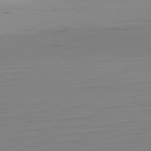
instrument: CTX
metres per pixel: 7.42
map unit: Hpe
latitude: -82.1795
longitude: 16.0283
